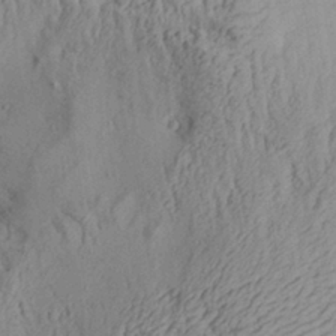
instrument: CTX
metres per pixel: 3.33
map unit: Aa
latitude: 28.9325
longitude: -133.6505
